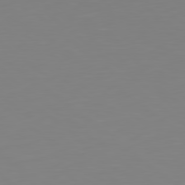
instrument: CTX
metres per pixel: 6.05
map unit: Hpe
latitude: 78.8569
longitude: -141.6316
